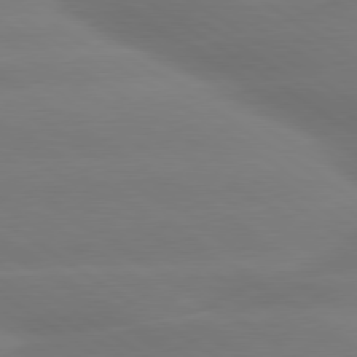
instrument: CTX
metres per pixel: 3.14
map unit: lApd
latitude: 79.6694
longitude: -134.7246
